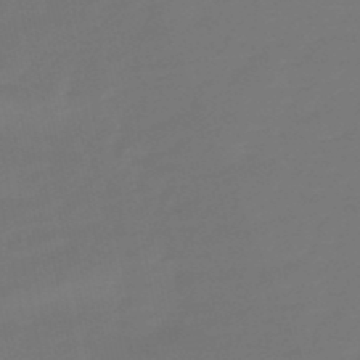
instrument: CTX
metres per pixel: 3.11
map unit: lHb
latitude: -49.7289
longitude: 78.6518
